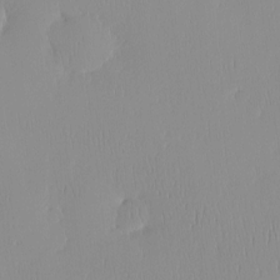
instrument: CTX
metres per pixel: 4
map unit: HNhu
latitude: -4.7274
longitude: 15.5399
